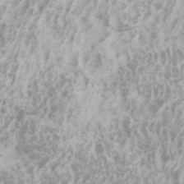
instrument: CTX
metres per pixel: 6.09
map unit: Htu
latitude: -5.5399
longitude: -72.7625
